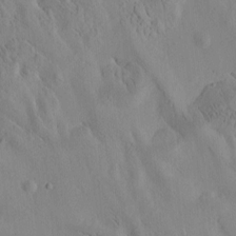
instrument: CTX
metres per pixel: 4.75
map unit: Htu
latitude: -3.8044
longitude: 173.9556
